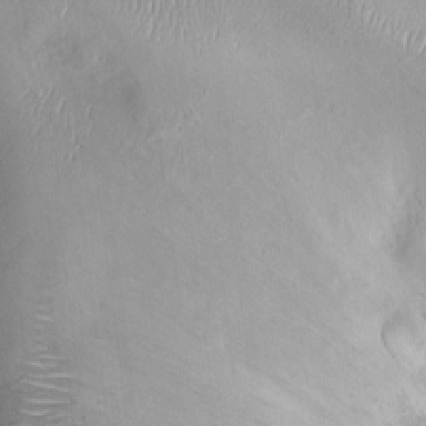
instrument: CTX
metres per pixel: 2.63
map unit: Ht
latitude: -3.1053
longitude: -14.4601
